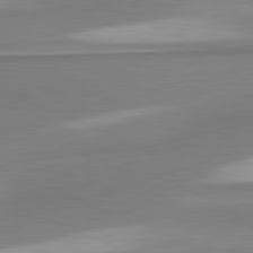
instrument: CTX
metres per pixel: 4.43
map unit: lApd
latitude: 81.5560
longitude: 165.9178
